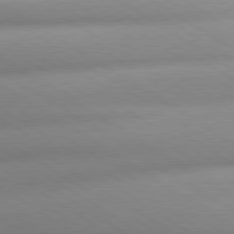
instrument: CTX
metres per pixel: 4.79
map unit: lApd
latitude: 80.3467
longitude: -161.1781
